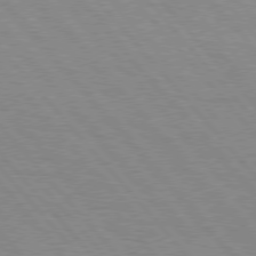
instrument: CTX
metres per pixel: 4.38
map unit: Hpe
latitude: 76.5545
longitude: -153.4427
